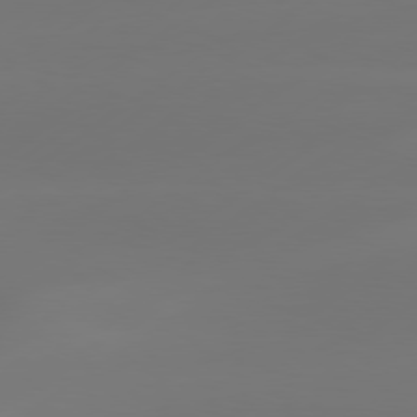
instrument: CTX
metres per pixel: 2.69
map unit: Hpe
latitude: 78.3656
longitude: -128.9702
